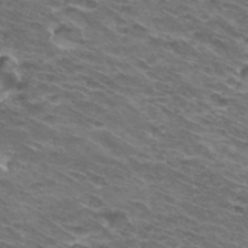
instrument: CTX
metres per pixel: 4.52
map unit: Hto
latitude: 32.4790
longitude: -42.2901
